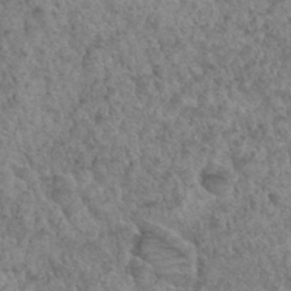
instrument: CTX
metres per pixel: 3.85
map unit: Hto
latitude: 33.2726
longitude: -49.7639
